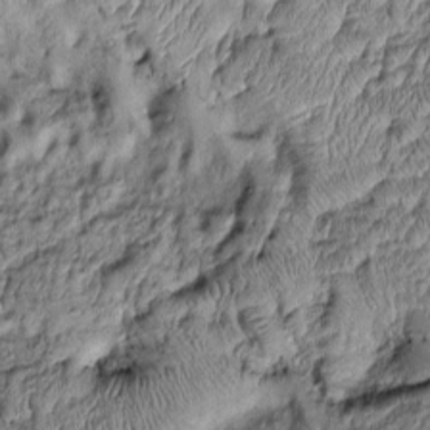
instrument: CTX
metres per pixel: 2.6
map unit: Htu
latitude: -6.8786
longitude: 157.1053
